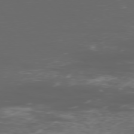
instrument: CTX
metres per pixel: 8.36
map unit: Ap
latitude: -76.8597
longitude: -68.8947
